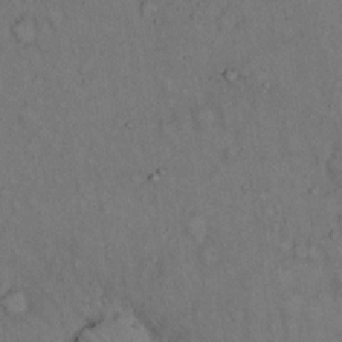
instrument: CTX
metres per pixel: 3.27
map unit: Hto
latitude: 15.8206
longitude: -61.9150
